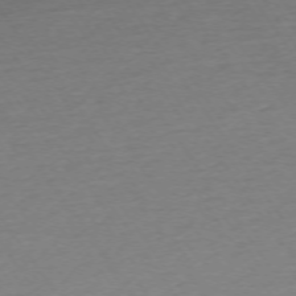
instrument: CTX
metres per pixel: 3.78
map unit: Ap
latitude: -73.8800
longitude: -83.9150
